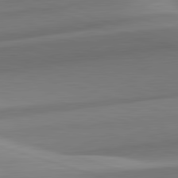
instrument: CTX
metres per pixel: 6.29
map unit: lApd
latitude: 82.0255
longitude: 135.5021
